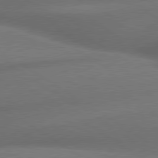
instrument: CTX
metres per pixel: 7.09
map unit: lApd
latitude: 79.6883
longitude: -154.6868
